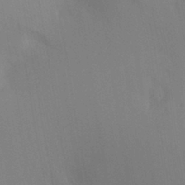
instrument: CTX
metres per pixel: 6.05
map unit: Ht
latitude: -8.7274
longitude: -31.3482
